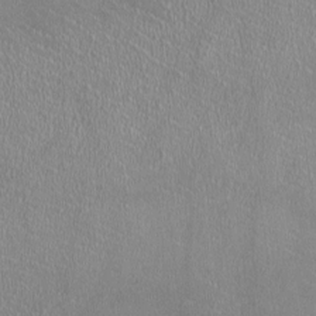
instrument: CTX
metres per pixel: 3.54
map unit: HNhu
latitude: -2.1983
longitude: -0.1011
